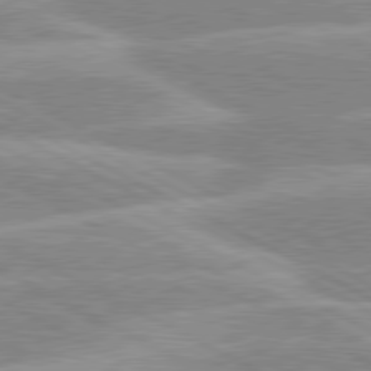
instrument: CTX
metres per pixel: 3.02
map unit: lApd
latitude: 80.3467
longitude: -125.3292
